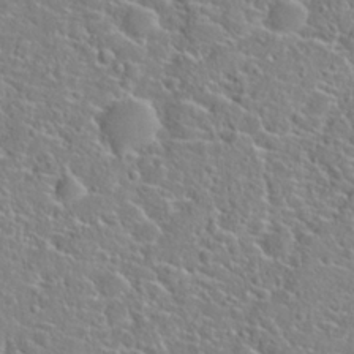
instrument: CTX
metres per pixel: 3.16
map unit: Hto
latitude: 22.0255
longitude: -45.2159
